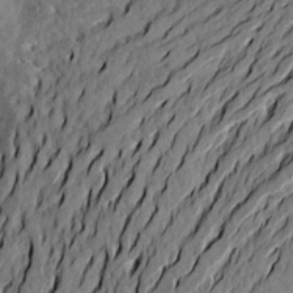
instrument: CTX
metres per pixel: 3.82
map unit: Aa
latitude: 19.9906
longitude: -146.2523
